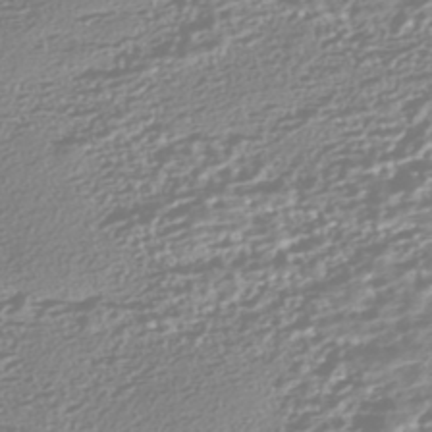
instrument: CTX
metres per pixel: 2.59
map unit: HNhu
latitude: -44.2173
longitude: 100.7463
